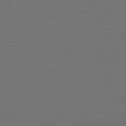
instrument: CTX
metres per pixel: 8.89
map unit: HNb
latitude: -50.4251
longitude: -44.3656
